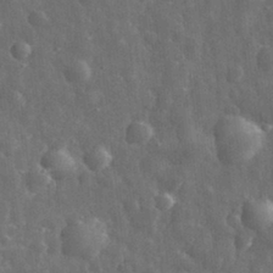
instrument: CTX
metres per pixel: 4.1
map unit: eHh
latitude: 31.9528
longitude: -71.8394
